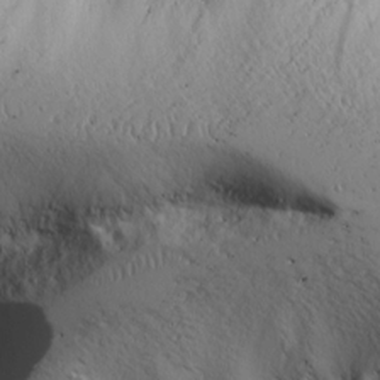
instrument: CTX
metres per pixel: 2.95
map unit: Ave
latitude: 11.6316
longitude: -101.3104
